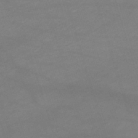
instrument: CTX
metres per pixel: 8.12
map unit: lHb
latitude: -46.8597
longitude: 63.4076
